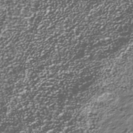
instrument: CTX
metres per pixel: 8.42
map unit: Nhu
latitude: -39.5021
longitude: -81.9717
